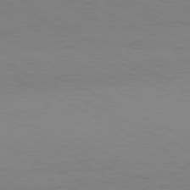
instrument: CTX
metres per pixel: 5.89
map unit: Hpe
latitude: -81.1053
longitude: 13.0864
